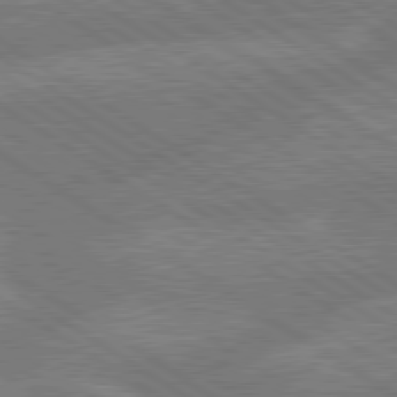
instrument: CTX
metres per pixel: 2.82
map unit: lApd
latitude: 79.6883
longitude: -162.0822
